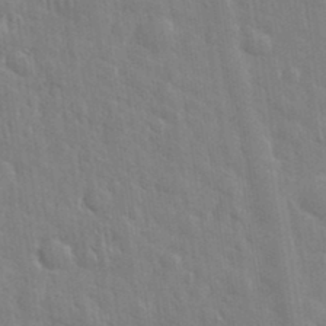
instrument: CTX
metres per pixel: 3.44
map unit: eHh
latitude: 35.2914
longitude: -61.3104
